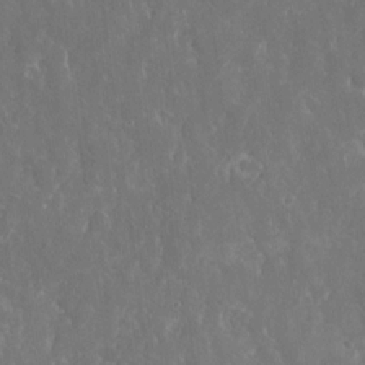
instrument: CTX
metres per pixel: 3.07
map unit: eHh
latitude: 15.1404
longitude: -72.9892
